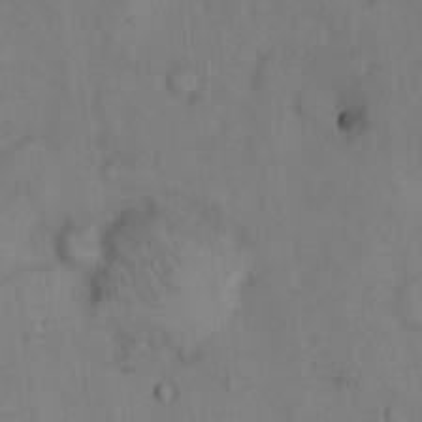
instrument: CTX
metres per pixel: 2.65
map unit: Hto
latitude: 13.6505
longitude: -60.3467
